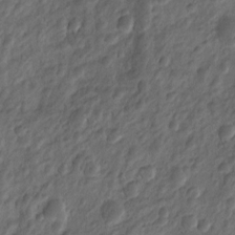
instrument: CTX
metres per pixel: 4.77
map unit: Htu
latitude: -5.1431
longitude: 156.4440
